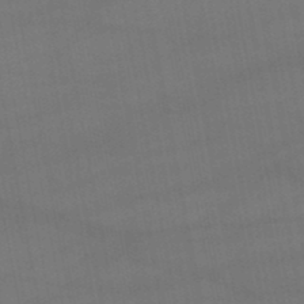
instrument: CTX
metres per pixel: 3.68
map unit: lHb
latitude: -47.1998
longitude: 73.5966
